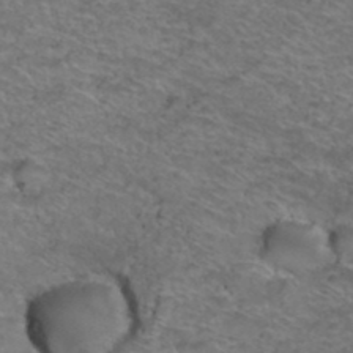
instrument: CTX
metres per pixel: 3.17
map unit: Hto
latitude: 39.0836
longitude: -43.4615
